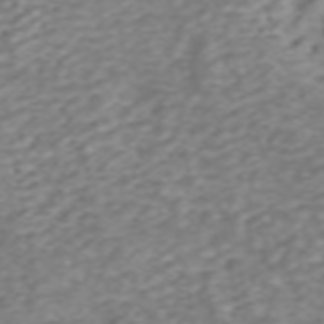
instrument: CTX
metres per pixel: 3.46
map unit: ANa
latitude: 45.6316
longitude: 22.0850
